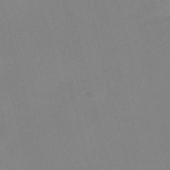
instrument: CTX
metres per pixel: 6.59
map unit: Nve
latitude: -57.9556
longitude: 58.1605
